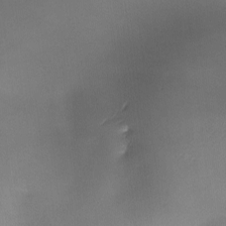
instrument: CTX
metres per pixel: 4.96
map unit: Ave
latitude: -10.7274
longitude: -122.3845
